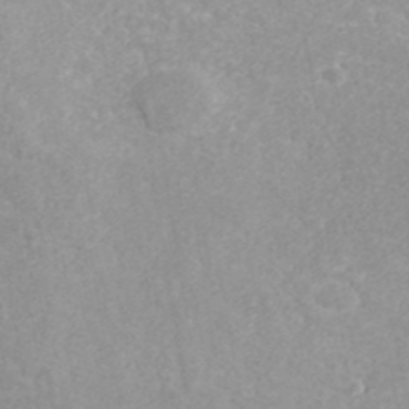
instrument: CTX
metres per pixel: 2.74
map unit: ANa
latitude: 40.3278
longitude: 21.5399
